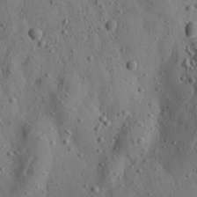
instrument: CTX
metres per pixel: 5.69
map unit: Aa
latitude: 23.0647
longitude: -142.7246
